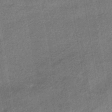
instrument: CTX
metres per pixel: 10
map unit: HNhu
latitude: -41.5966
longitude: 90.9920
